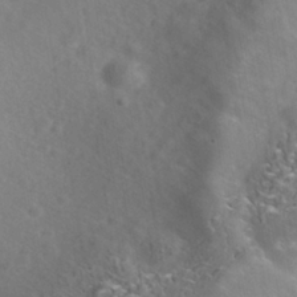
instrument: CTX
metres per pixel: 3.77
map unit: Nhe
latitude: -40.8030
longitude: -100.2145
